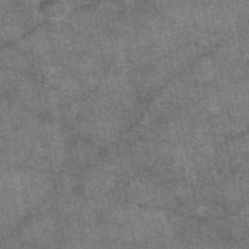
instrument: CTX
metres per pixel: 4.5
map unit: eAb
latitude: 47.8017
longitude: 122.3118
